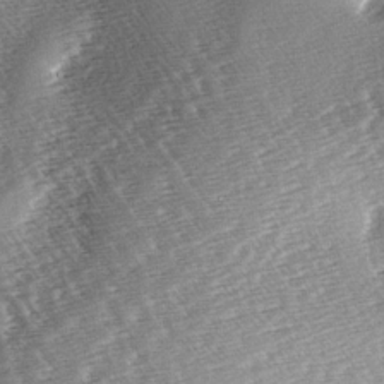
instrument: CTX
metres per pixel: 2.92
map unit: lAa
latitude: -3.7855
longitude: -126.6869
